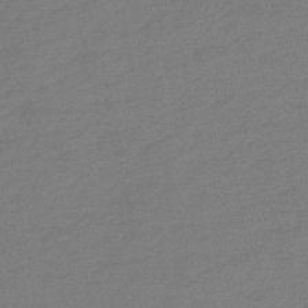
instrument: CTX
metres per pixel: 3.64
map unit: HNb
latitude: -48.9164
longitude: 58.1983
